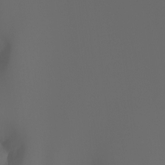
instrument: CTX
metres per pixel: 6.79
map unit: Aa
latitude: -6.9163
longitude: -72.2712
